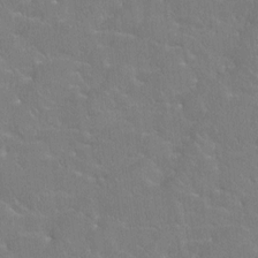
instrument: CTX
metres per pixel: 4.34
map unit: Htu
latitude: -7.2187
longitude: -34.0444
